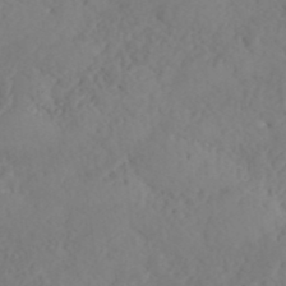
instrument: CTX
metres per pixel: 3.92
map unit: ANa
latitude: 40.9135
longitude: 53.0864
